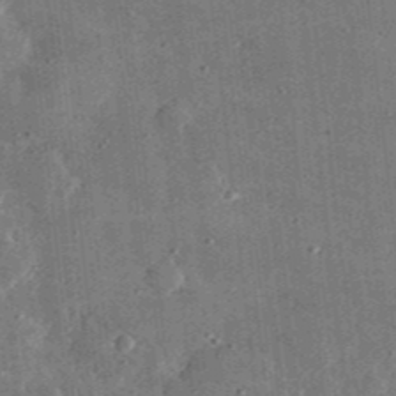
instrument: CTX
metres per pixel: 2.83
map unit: lHvf
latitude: 31.6316
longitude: -90.2523
